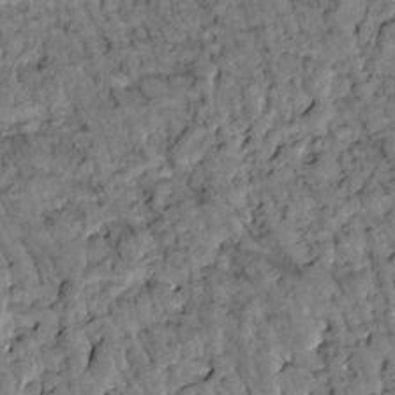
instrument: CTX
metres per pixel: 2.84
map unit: Htu
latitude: -2.9163
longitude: 173.8044
